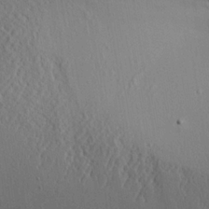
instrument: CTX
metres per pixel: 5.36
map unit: Aa
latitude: 25.1970
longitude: -133.3671
